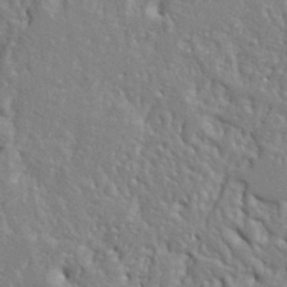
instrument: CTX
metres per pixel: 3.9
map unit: Ht
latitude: 8.5735
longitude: -76.9891
